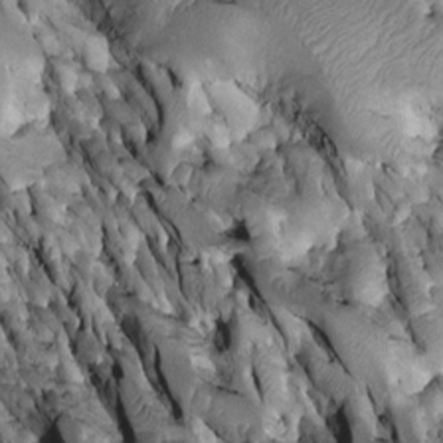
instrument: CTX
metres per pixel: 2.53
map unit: Htu
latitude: -0.9353
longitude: 148.6708
